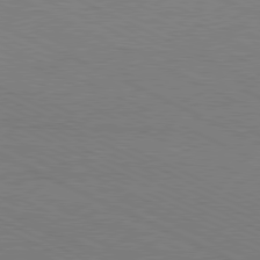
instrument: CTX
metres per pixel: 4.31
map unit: Hpe
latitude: -81.6344
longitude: 18.1228
